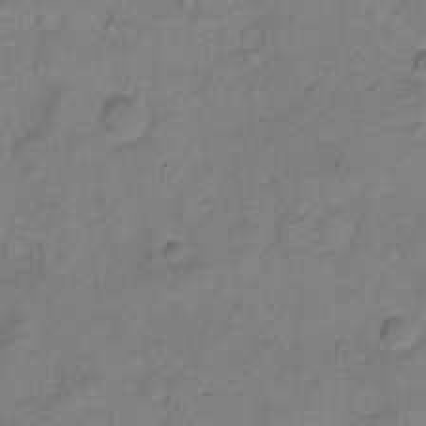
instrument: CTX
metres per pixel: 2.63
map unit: Hto
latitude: 5.9150
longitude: -61.8394
